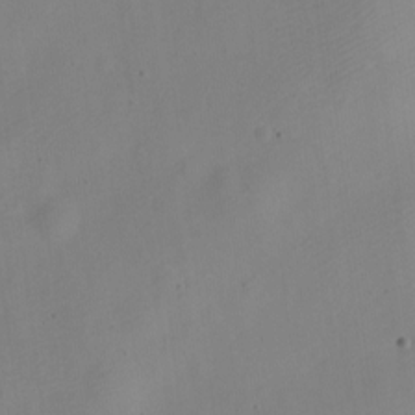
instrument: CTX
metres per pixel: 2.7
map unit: Nve
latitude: -22.8786
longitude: 106.2929
